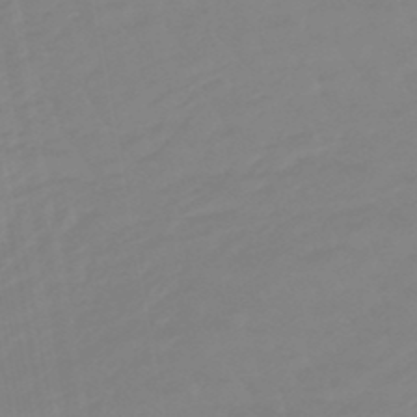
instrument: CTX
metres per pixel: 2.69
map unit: eHb
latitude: -48.9542
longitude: 84.3684
